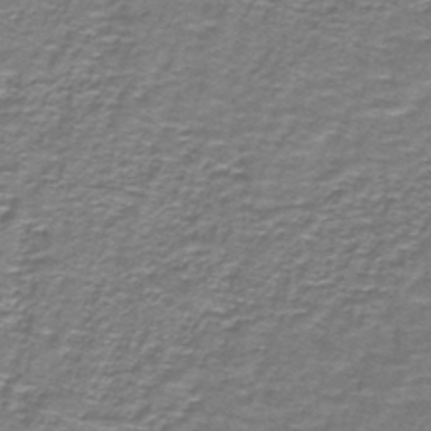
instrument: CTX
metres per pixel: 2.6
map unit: lHb
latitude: -43.0864
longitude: 55.2754
